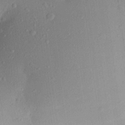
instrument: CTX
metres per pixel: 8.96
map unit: Aa
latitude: 21.6505
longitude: -147.1592
